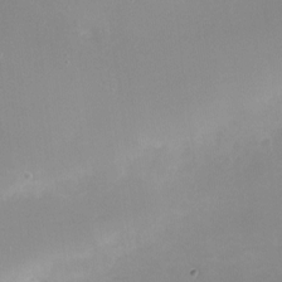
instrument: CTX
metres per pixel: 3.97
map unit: Ht
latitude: -9.4076
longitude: -28.7435
